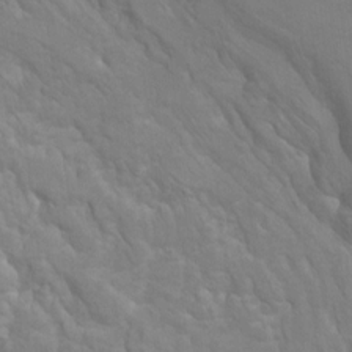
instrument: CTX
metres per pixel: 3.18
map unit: Hto
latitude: 6.5924
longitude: -35.7638
